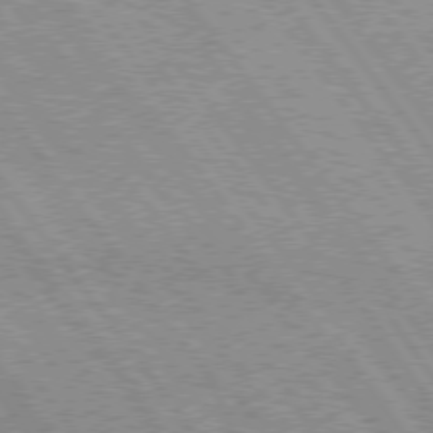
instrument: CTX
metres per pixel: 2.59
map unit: Hpe
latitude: 75.5749
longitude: -155.9150
